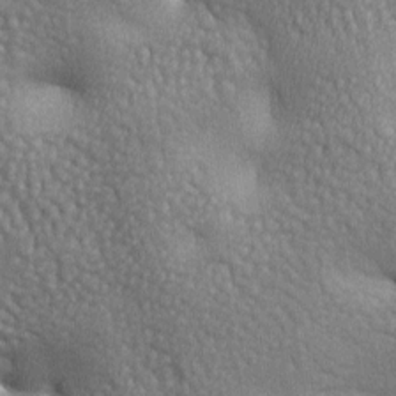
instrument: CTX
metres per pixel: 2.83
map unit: lAa
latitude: -7.7666
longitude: -125.9717
